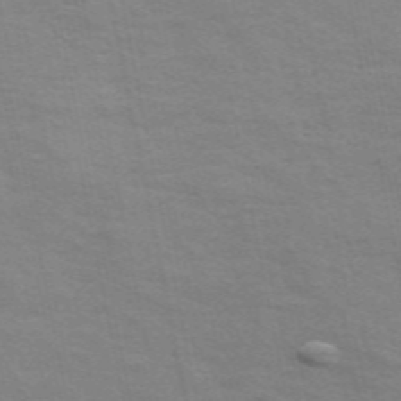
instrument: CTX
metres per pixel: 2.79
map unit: ANa
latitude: 48.7624
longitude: -75.1403
